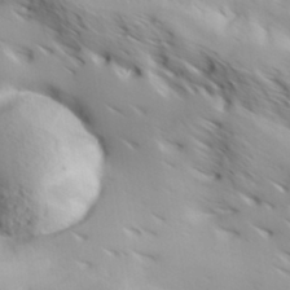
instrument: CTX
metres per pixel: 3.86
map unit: Hve
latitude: 32.0633
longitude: 148.7275
